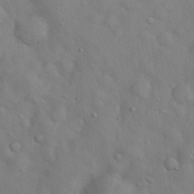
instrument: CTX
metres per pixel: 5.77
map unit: Hto
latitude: 18.5545
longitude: -53.6505
